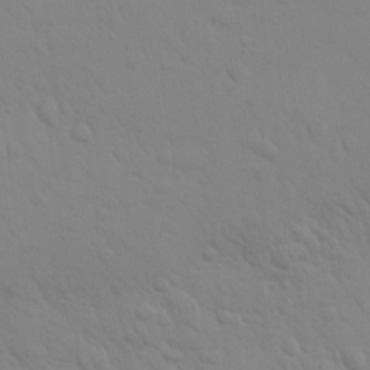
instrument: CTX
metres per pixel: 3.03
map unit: eHh
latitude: 25.0458
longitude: -65.7827
